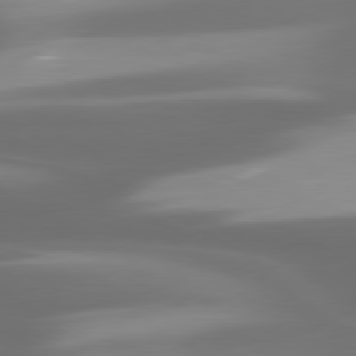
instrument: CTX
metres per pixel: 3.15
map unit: lApd
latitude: 80.1767
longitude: -138.9136
